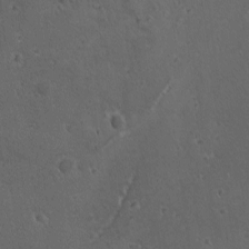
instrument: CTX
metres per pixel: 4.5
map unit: lAvf
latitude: -9.9556
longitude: -119.9339
